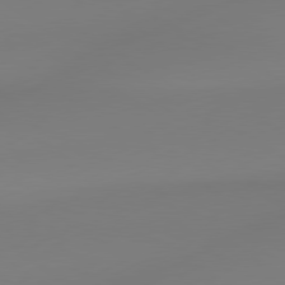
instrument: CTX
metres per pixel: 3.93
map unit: lApd
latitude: 78.9703
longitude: -143.4049
